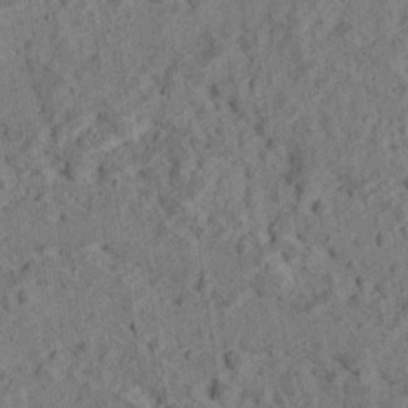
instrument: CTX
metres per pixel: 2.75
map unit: Ave
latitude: 18.6679
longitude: -134.5545
